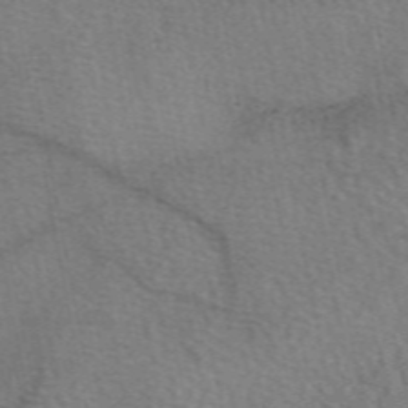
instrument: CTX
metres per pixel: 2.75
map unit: eAb
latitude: 50.4979
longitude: 115.3887
